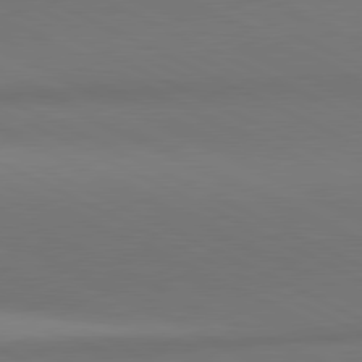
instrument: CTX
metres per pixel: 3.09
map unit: lApd
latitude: 81.1403
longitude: 145.2376
